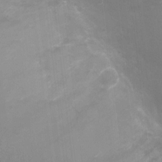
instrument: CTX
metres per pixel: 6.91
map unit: Nhu
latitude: 5.3104
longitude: -17.9150
